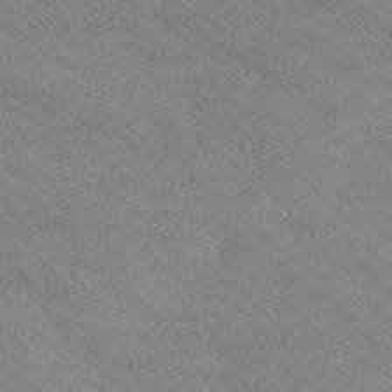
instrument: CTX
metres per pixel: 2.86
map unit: HNhu
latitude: -44.1228
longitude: 94.1039
